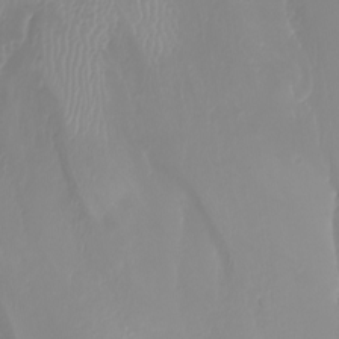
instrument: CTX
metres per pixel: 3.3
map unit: Nhu
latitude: -7.3509
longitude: -83.4237
